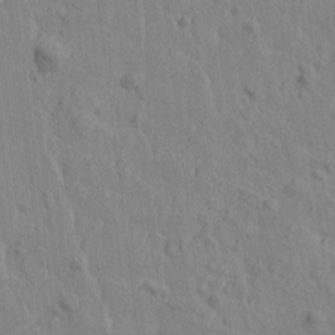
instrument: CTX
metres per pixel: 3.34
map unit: Htu
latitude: -2.3684
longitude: -175.6505
